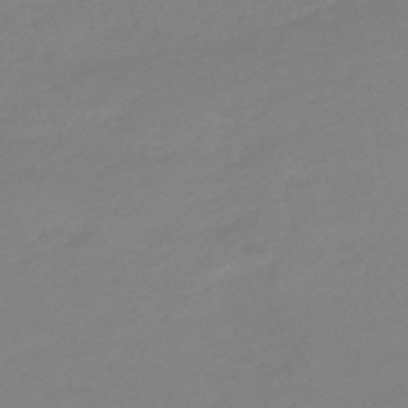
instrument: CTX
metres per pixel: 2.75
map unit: eHb
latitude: -45.4265
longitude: 88.2928
